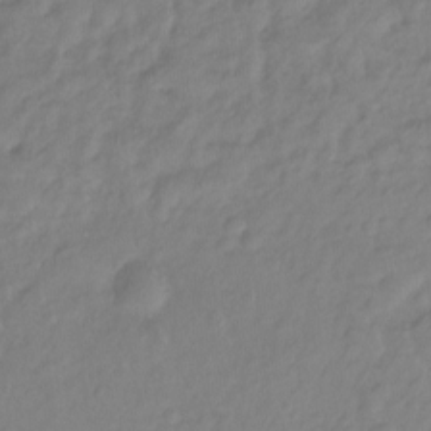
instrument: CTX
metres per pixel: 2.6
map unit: Hto
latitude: -8.0472
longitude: -40.6112
